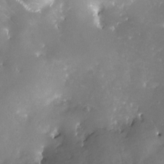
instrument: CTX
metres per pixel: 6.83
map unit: Nve
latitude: -24.9542
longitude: -109.3859
